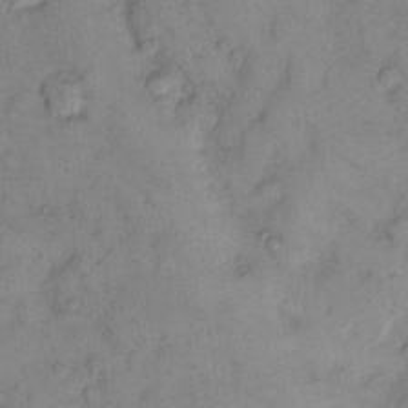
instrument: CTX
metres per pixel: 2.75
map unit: eHh
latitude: 12.3090
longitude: -62.8569
